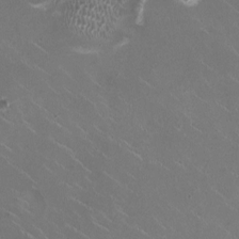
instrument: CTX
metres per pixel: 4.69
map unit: HNhu
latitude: 1.1781
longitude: -2.9891
